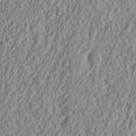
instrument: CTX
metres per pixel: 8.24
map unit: Nhu
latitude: 13.2726
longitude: -73.0081
